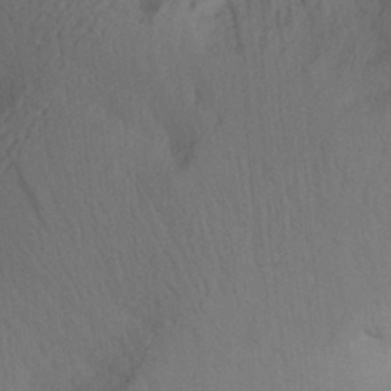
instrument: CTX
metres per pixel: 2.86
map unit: Aa
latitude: 29.4048
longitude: -145.6505
